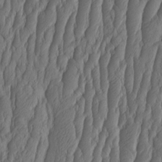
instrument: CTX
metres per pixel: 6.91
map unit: HNhu
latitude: -1.5966
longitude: 13.6155
